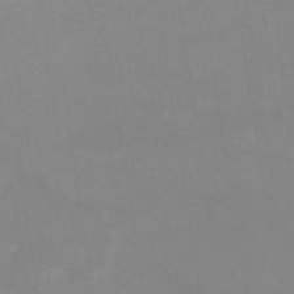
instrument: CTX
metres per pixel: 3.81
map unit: HNb
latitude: -54.1228
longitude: -48.7246
